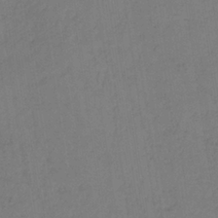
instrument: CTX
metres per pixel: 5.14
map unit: lHb
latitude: -34.8408
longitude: 63.8800
